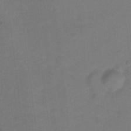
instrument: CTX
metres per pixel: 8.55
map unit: Hto
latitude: -1.0865
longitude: -34.4223
